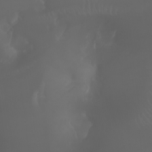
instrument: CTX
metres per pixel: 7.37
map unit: Aa
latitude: -7.4454
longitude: -73.1593
